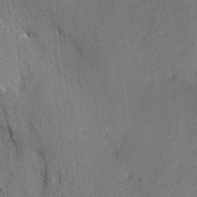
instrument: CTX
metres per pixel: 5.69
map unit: HNhu
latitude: 13.4616
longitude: 10.3684
